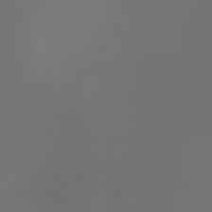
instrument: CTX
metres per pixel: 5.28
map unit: HNb
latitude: -44.7274
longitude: -44.6868
